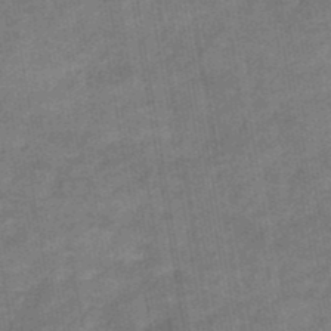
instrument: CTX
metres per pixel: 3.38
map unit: eHb
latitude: -40.0283
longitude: 82.6707
